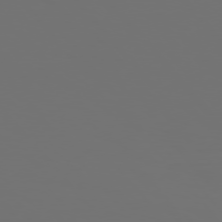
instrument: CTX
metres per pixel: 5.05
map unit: Hpe
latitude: 76.3845
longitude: -141.2725
